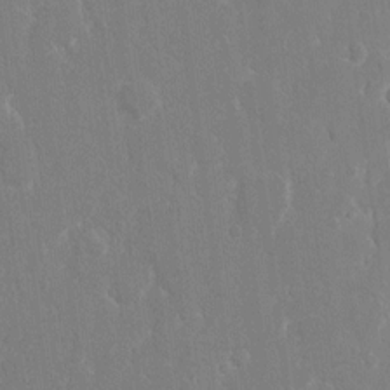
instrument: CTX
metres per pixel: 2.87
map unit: eHh
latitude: 14.2145
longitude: -71.8961
